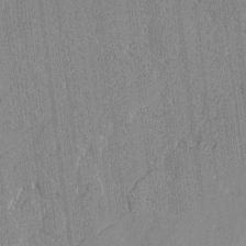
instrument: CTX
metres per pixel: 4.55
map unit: lAvf
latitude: -0.2929
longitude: -106.8191
